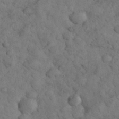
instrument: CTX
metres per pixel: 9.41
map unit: eHh
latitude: 33.1592
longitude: -67.3481
